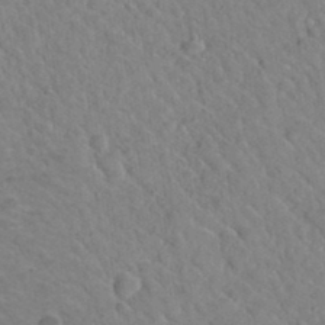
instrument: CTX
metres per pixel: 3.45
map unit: Hto
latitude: 35.2914
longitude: -50.8758
